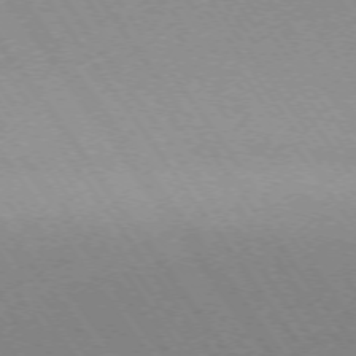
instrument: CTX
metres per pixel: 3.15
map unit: Ap
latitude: -74.2929
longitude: -77.2915
